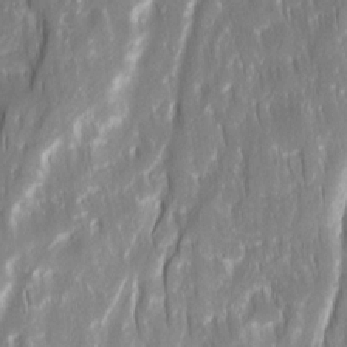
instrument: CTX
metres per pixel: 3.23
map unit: Ave
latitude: 15.2348
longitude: -134.7624
